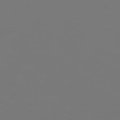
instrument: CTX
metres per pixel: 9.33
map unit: Hpe
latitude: 77.7827
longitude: -135.6883
